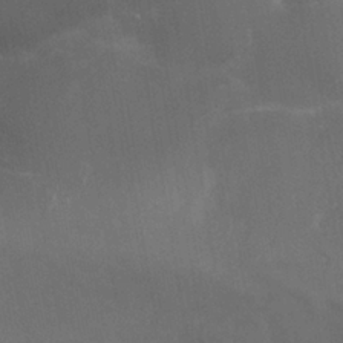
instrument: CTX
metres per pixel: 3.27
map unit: Nhu
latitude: 24.4790
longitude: -59.5938
